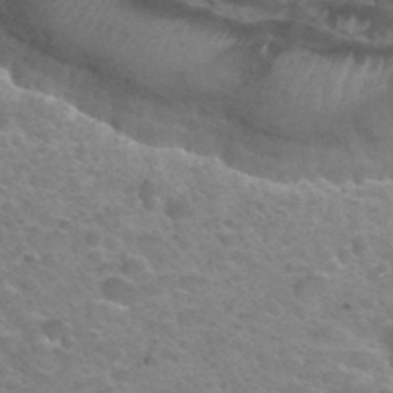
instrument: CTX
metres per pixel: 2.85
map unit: Hto
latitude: 34.6868
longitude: -49.2726
